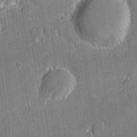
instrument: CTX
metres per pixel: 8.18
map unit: Hve
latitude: 27.5749
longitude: 144.2740
